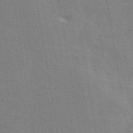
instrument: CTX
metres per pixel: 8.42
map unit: ANa
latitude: 50.4223
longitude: -81.2537
